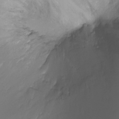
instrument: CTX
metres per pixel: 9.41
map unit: Ht
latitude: -18.2739
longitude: -44.1011
